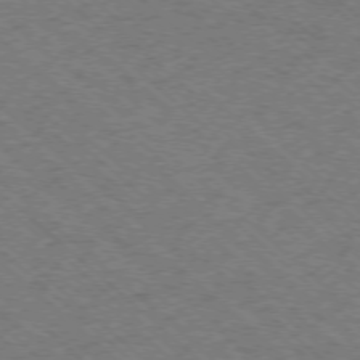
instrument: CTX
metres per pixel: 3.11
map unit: Ap
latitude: -75.9178
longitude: -79.1214
